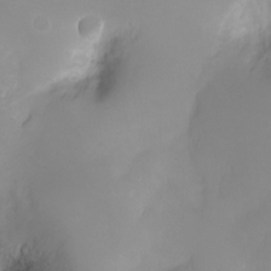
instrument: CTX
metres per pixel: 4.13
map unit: Ht
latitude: -4.2550
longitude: -29.2537
